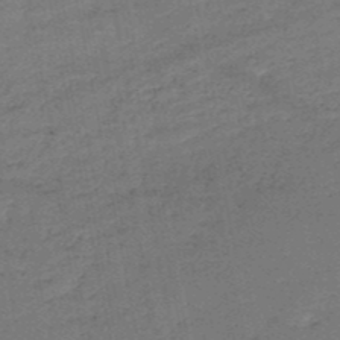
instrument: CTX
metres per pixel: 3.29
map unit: HNb
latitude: -50.7274
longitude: -40.5734
